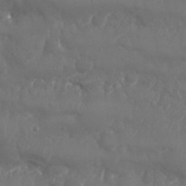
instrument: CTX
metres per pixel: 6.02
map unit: Nhu
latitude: 25.9150
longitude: -61.8016
